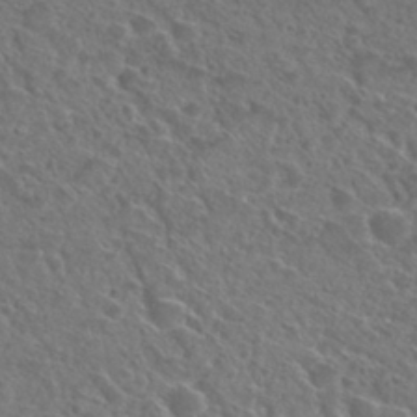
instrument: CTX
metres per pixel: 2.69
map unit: Nhu
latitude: 29.7449
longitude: -48.7057
